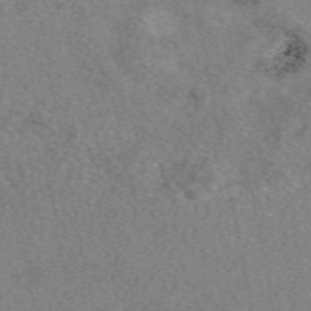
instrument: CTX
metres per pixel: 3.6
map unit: eAb
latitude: 48.8002
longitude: 109.6155
